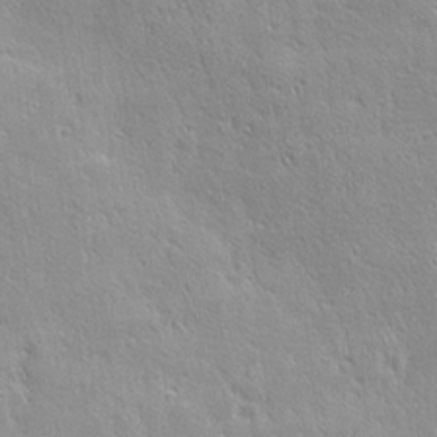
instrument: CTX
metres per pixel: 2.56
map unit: Ave
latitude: 22.1956
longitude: -135.9150
